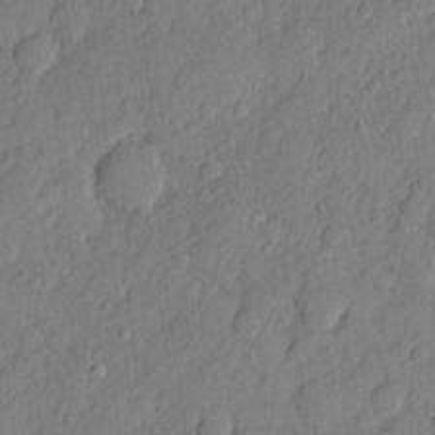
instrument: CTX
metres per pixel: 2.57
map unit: eHh
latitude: 6.4790
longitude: -75.1592
